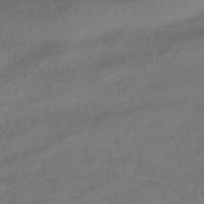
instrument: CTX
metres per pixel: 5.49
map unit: lHb
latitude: -42.8596
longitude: 81.2754
